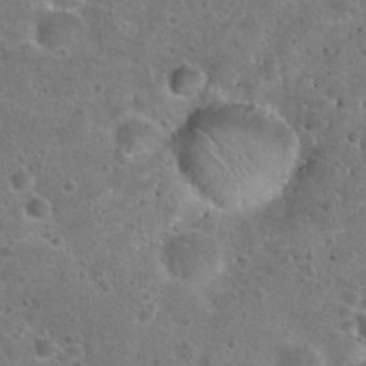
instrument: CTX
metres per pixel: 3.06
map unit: Hto
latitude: 23.2537
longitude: -48.1389
